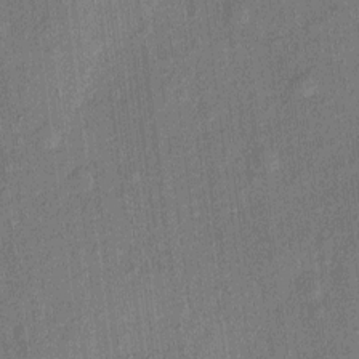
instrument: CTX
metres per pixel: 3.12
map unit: eHh
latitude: 4.6301
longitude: -74.3089
